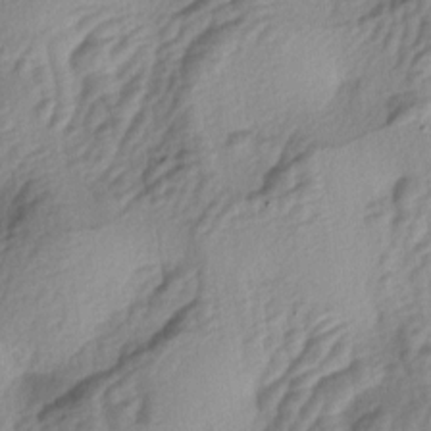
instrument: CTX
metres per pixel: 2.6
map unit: lAa
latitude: -4.5573
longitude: -123.7072
